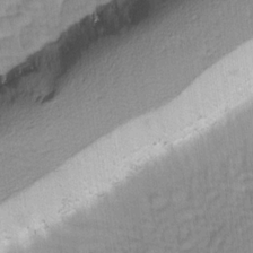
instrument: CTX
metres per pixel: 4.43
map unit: Ave
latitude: -1.3888
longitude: -113.7827
